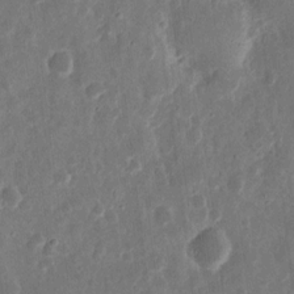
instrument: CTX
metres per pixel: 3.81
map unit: eHh
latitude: 11.7639
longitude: -73.4238
